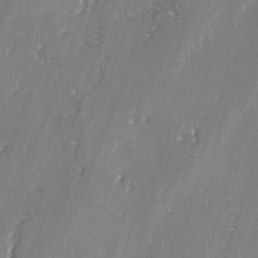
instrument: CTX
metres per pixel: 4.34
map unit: lAvf
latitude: -2.8407
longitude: -108.4412
